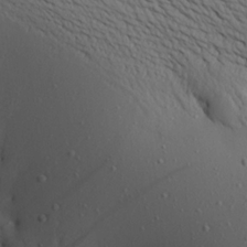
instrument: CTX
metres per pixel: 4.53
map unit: Aa
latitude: 19.4615
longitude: -148.0444
